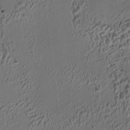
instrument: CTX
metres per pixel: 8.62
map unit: HNhu
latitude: 6.0444
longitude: 9.5966
